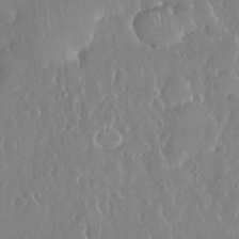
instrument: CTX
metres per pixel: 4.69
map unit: eHh
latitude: 33.3104
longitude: -59.8017
